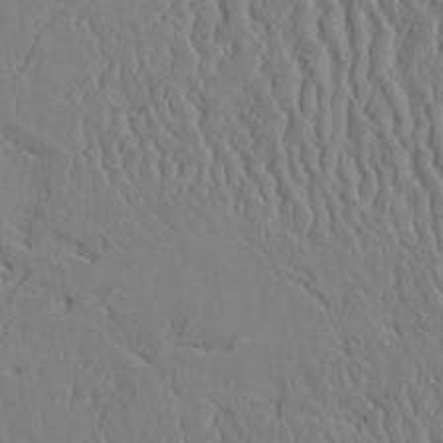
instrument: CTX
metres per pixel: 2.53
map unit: Aa
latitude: 24.5545
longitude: -133.1214
